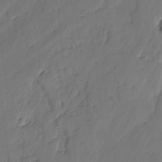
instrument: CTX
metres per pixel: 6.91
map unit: lAvf
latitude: -2.3684
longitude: -105.7828
